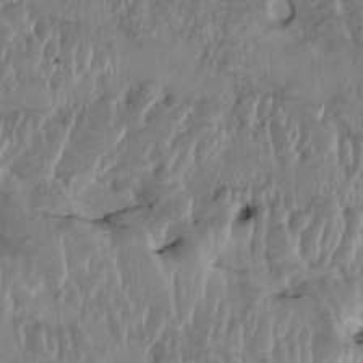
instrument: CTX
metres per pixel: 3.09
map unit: HNhu
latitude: 2.1578
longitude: -6.1011
